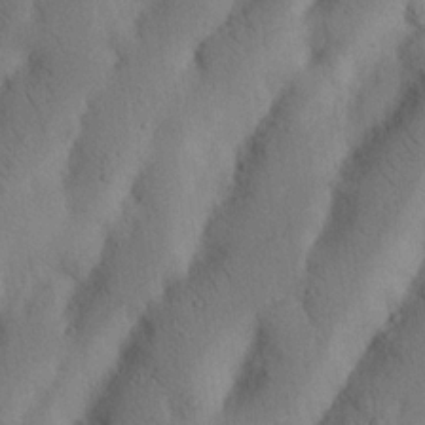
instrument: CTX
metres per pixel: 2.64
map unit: Nhu
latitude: 20.1011
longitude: -75.5371
